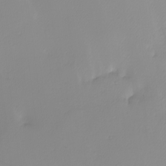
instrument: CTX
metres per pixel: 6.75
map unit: Nhu
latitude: -4.4062
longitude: -93.4993
